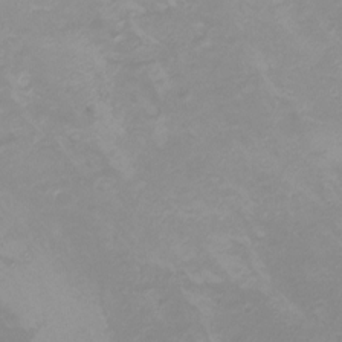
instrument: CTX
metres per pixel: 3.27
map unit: Nhu
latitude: -8.6140
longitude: -72.3845
